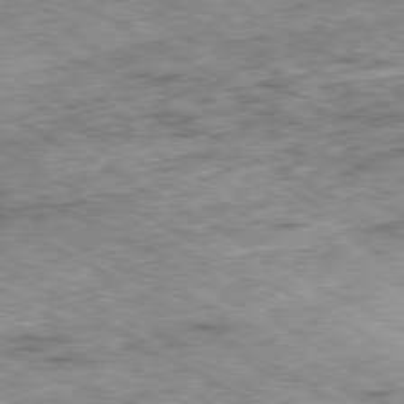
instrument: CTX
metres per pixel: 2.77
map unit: Ap
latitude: -80.4062
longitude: -50.2900
